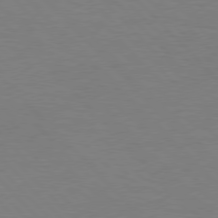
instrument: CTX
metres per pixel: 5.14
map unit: lApd
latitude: 77.2537
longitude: -59.2159
